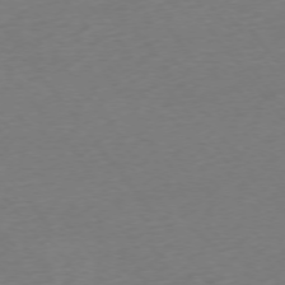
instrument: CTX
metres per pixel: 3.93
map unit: Ap
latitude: -75.1054
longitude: -71.0269
